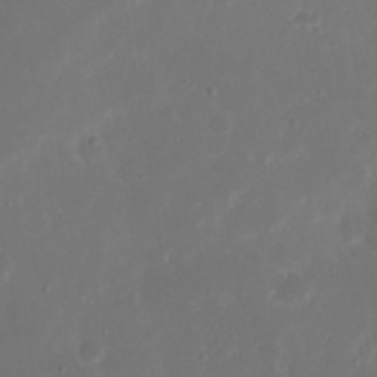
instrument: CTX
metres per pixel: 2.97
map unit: Nhu
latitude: 21.2537
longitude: -72.6113
